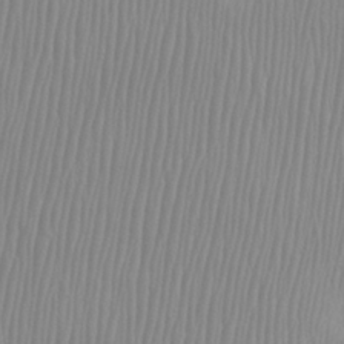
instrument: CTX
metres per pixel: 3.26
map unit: Htu
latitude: -8.3117
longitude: -75.3293
